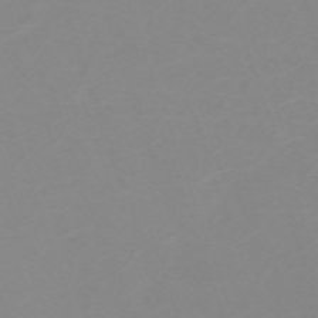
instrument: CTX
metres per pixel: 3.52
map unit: eHh
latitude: -63.4832
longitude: 49.1431
